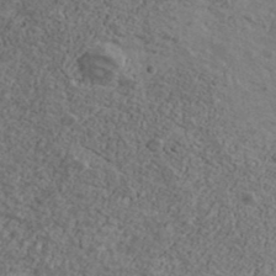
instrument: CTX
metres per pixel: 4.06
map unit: Ave
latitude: 39.8205
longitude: -110.7813
